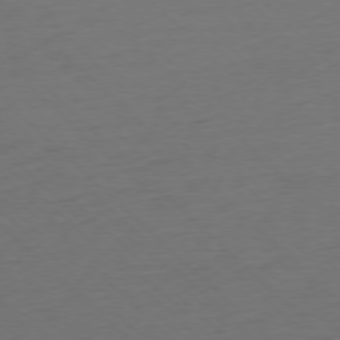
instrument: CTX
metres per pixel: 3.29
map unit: Ap
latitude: -77.1809
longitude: -91.7828
